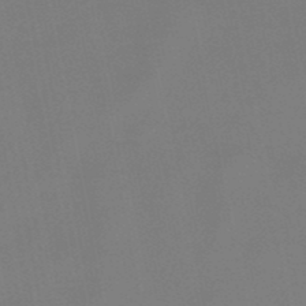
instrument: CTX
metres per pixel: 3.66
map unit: lHb
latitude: -49.1242
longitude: 71.2565
